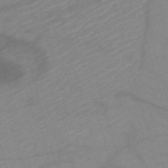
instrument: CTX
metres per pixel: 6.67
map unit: HNb
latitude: -53.4076
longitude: -49.6694
